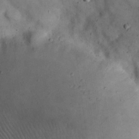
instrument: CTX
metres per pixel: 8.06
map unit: eHh
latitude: 20.5168
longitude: -61.1781
